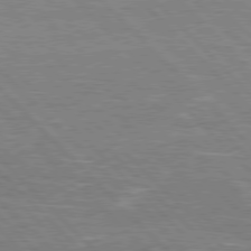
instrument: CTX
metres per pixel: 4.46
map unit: Hpe
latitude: 77.1592
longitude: -126.8002
